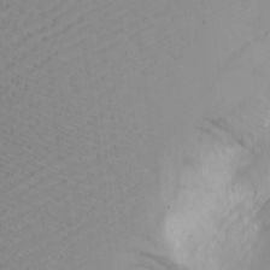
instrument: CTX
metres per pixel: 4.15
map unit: Aa
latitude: 18.3089
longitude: -125.1025
